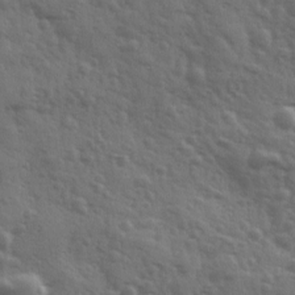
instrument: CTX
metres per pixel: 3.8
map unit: Ave
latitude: 11.9906
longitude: -103.4048
